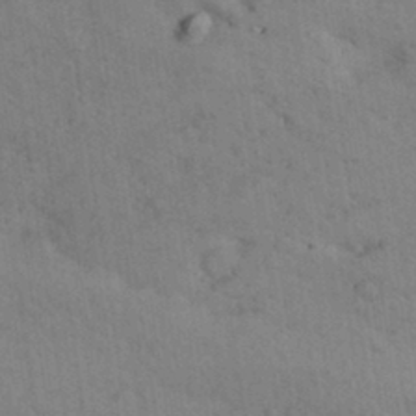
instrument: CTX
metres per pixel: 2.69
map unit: Aa
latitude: 31.8584
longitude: -146.7058
